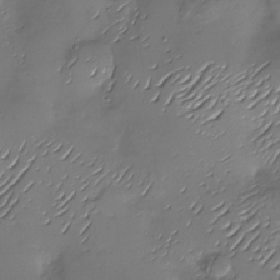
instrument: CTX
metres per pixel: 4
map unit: Nhu
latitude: -28.7085
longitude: -58.5924
